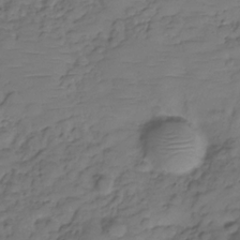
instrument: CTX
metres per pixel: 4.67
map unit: Hve
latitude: -29.5021
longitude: 90.6519
